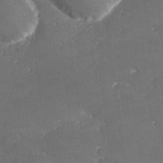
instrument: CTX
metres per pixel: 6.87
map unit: lHvf
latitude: 25.4804
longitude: 140.9731
